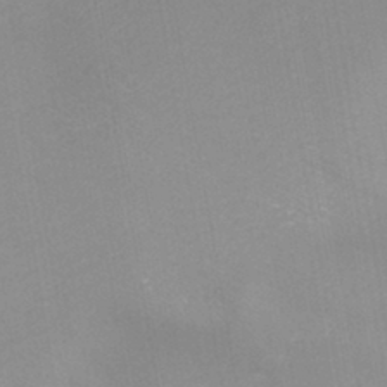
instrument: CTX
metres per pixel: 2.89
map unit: HNhu
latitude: -43.7288
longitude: 101.9178
